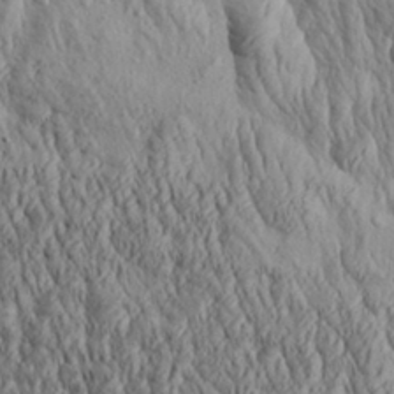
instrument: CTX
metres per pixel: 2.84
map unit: Aa
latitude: 29.4048
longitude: -138.3467
